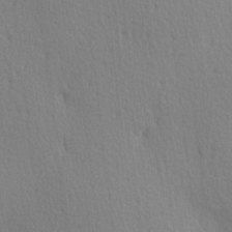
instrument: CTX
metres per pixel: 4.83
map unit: Ave
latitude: 3.1025
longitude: -112.1389
